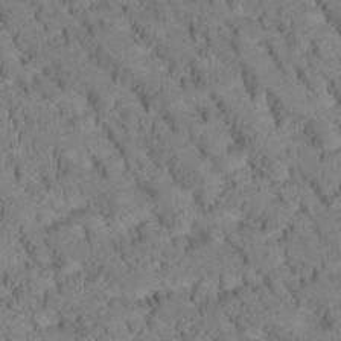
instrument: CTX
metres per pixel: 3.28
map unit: Htu
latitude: -3.8233
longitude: 172.7652
